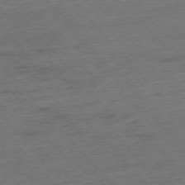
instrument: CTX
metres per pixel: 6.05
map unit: Hpe
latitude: -76.4629
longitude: -11.7828
